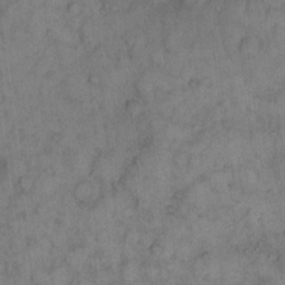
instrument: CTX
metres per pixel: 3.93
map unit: eHh
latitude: 11.9339
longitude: -62.6302
